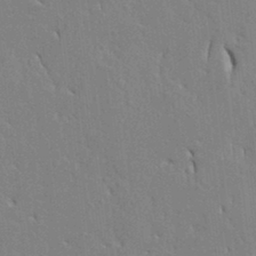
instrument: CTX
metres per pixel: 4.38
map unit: Ht
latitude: 8.8380
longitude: -76.7813
